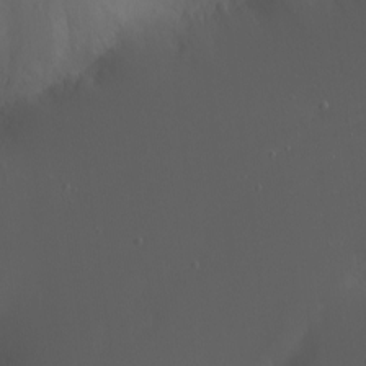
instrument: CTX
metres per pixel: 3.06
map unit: Nhu
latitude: -6.9352
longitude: -75.5371
